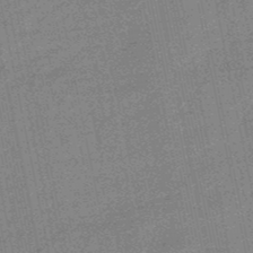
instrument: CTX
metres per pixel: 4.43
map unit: lHb
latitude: -49.5966
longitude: 79.5399
